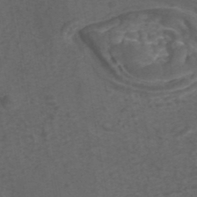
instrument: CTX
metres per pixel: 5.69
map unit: eAb
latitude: 43.5749
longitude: 106.1228
